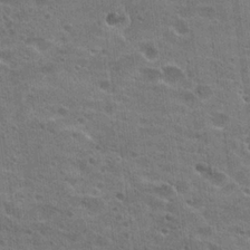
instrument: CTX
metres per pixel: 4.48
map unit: Hto
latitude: 22.4979
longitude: -43.0836
